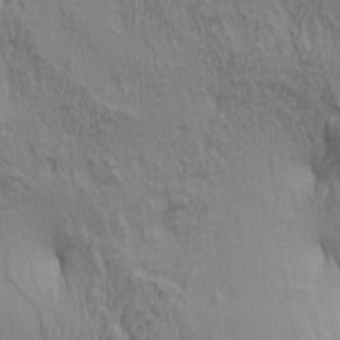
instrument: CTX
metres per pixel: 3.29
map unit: lAa
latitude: 5.0647
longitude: -115.5182
